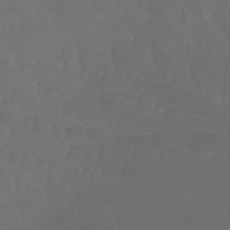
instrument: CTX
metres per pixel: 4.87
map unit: lHb
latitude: -42.8974
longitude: 65.9556
